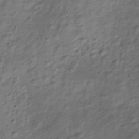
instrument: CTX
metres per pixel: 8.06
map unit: Hve
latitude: -32.9164
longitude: 89.1620
